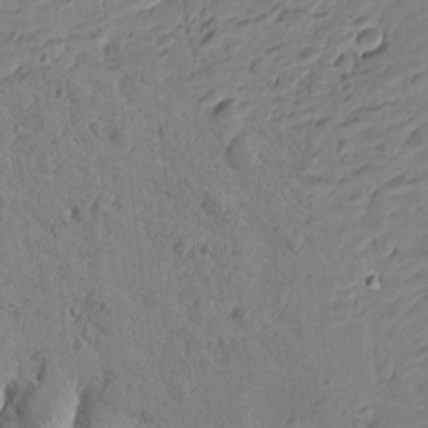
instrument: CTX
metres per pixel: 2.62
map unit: Htu
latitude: -0.6897
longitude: -175.4993
